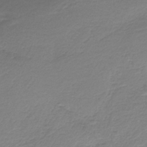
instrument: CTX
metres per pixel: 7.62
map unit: HNb
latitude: -36.2361
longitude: 56.5762
